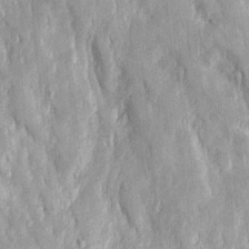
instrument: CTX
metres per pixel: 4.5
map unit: Ave
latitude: 23.0269
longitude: -133.7450
